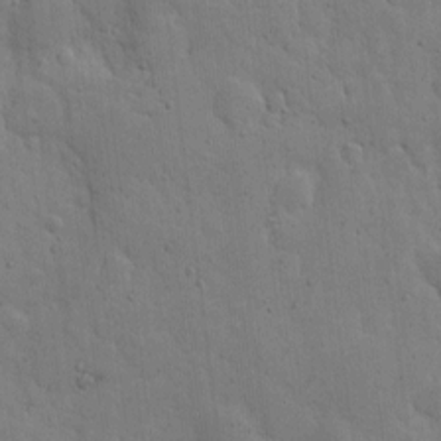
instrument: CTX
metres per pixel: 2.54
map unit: eHh
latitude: 5.4615
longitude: -70.8002
